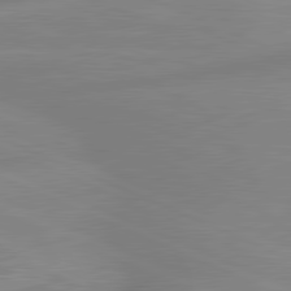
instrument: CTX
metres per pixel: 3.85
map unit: lApd
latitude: 81.4615
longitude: -173.9528
